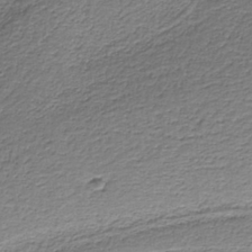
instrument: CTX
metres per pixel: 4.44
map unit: eAb
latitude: -38.4440
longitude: 53.0864
